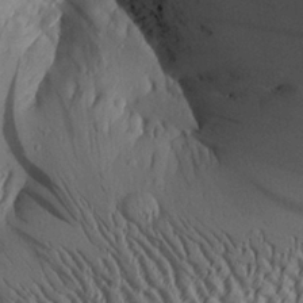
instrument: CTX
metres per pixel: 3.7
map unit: Aa
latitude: 27.6694
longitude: -135.2348
